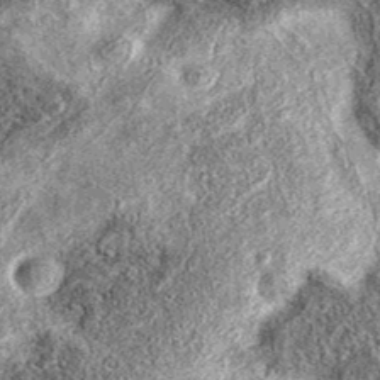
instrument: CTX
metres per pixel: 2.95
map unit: eAb
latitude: 38.2145
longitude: 106.2739
